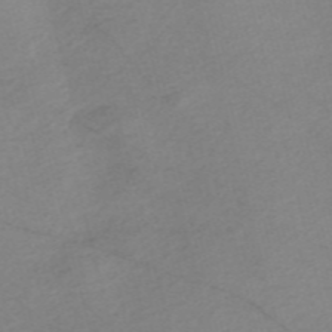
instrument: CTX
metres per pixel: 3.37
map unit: Nve
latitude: -57.7666
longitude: 53.9178
